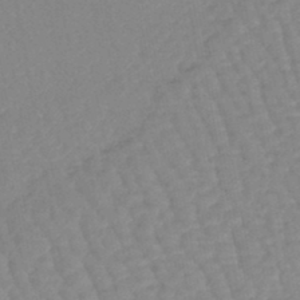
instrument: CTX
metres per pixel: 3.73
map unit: eHb
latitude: -44.8408
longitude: 80.5763
